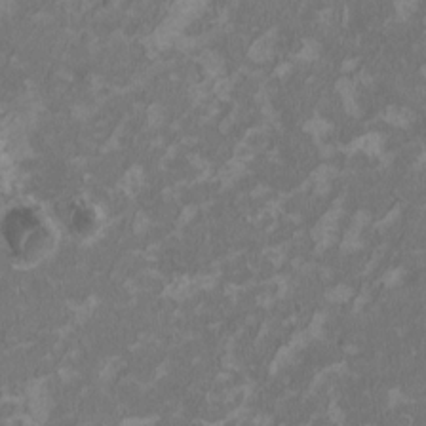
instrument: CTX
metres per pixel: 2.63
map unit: HNhu
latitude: 1.9717
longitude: -3.3292
